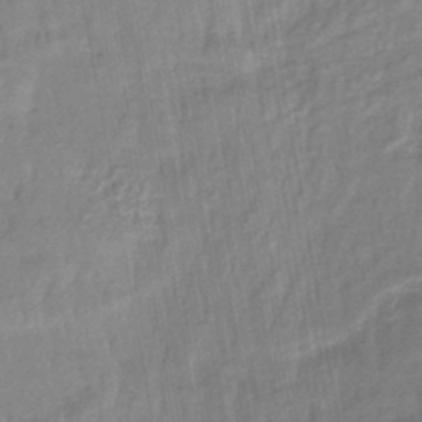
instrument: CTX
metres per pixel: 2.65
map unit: lHb
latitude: -43.0675
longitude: 80.6519
